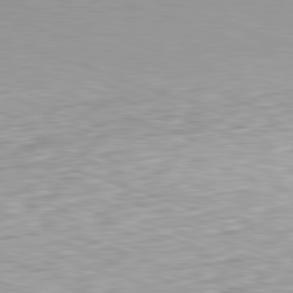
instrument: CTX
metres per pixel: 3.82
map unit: Hpe
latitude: -82.5196
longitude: 5.7099
